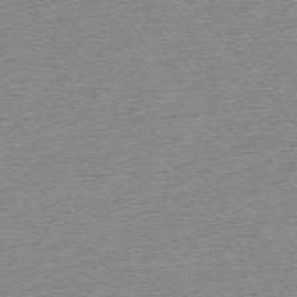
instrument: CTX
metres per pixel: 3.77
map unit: Hpe
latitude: -76.0472
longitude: -15.4805
